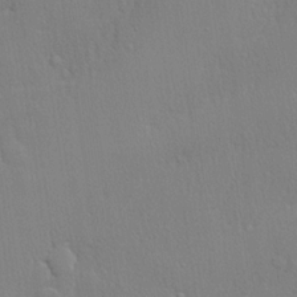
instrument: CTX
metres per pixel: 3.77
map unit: lHvf
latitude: 21.2537
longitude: 141.2943
